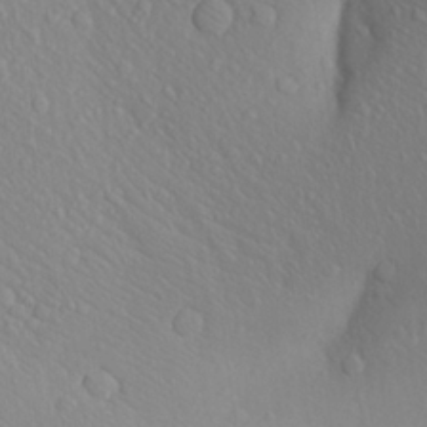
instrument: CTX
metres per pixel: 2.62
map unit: Aa
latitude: 24.3467
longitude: -146.5168
